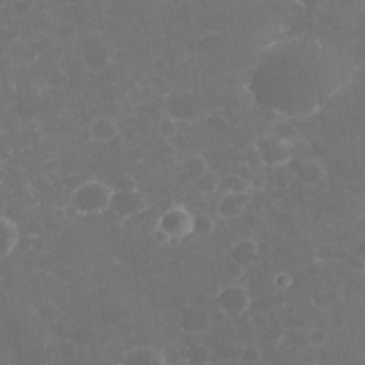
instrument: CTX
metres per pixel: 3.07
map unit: eHh
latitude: 32.6302
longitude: -60.9513
